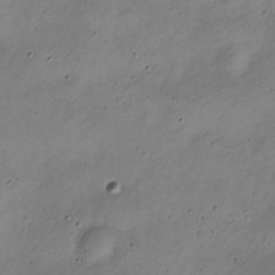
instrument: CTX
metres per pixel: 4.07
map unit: Nve
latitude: -23.3510
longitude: 106.5952
